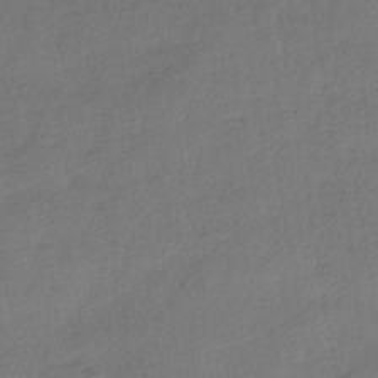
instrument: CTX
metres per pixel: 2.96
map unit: HNhu
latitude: -39.7289
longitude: 95.0297
